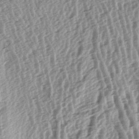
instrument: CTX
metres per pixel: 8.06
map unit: lAa
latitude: -6.0472
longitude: -124.2334
